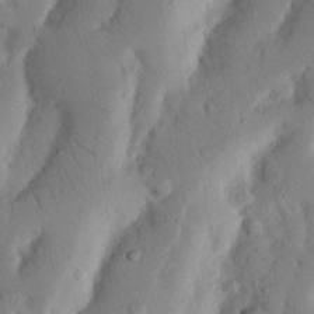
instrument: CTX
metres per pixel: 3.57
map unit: Nhu
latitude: 17.9528
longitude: -75.5182
